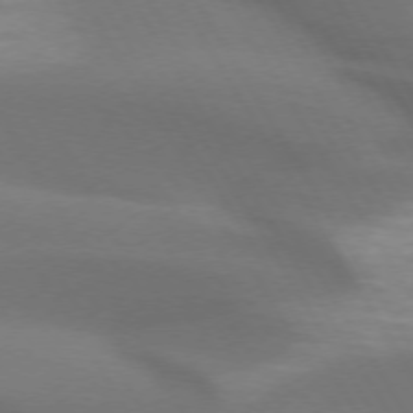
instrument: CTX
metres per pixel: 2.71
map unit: lApd
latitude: 72.7813
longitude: -50.4790
